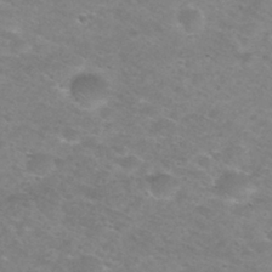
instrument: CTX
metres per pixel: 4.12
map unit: Nhu
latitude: 29.4048
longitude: -47.8206
